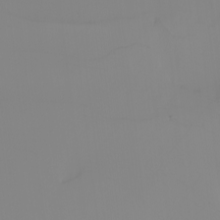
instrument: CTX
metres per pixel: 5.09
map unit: Nhu
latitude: -4.2928
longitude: -93.5560
